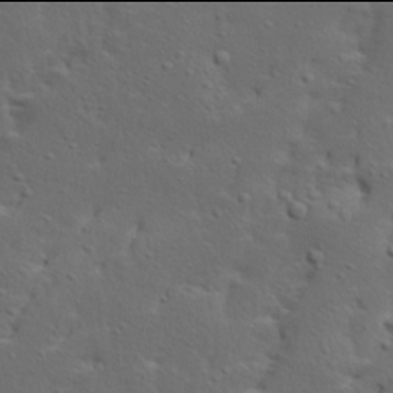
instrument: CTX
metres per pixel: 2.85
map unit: Ave
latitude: 13.9906
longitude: -135.5938
